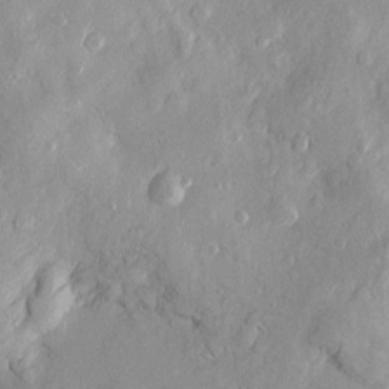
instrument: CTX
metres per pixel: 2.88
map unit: Htu
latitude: -5.0675
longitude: 158.0283
